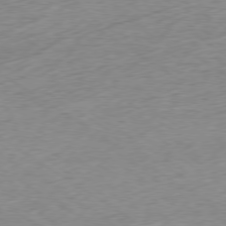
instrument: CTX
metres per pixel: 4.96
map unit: Hpe
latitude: -78.8030
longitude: -16.5168
